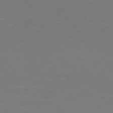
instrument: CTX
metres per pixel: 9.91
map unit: Hpe
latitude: 73.2348
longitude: -126.8002
